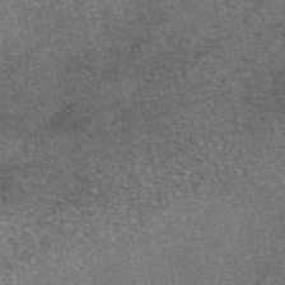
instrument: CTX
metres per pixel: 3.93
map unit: eAb
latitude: 46.8947
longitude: 106.9353
